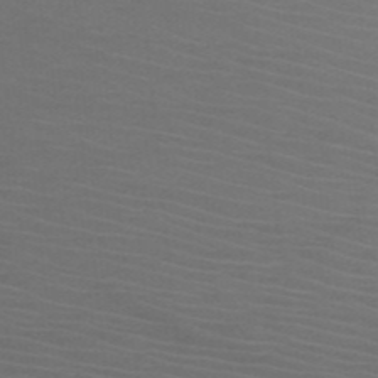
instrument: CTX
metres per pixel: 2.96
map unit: HNb
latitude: -49.4266
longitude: -45.3104
